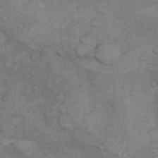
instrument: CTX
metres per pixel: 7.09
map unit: Nhu
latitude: 9.7261
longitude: -25.4237
